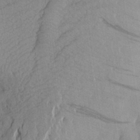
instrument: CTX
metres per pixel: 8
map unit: Aa
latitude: 26.4979
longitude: -143.7639
